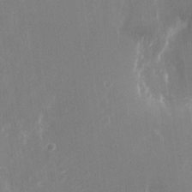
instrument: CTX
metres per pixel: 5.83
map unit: Nhu
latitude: -22.9731
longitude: -72.3090
